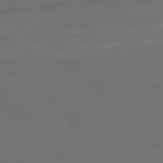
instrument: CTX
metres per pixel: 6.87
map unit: Ap
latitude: -79.9178
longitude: -54.8002
